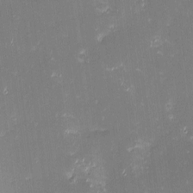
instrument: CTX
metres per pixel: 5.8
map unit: eHh
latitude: -2.7841
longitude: -86.3467
